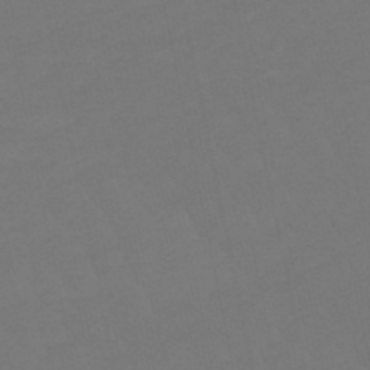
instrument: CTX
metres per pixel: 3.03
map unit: lHb
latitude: -49.3888
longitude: 82.8975
